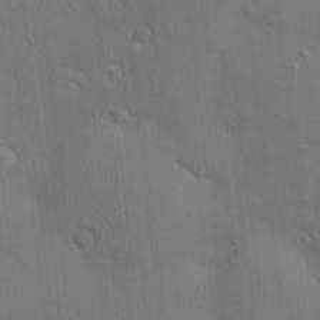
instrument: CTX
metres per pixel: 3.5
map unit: Nve
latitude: -8.7841
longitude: 174.2172
